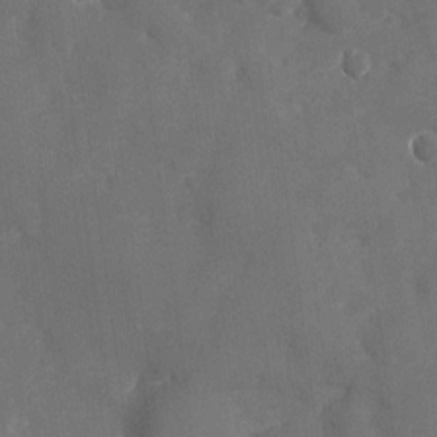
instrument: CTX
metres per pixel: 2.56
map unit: Nhu
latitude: -22.8408
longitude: -72.6680
